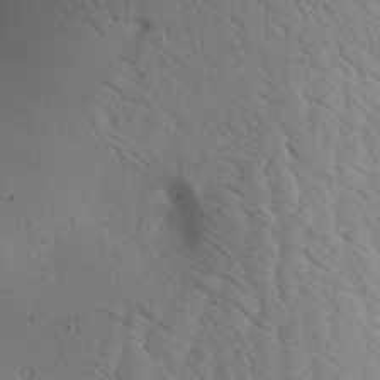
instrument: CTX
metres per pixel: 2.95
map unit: Aa
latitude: 20.5924
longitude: -143.5749
